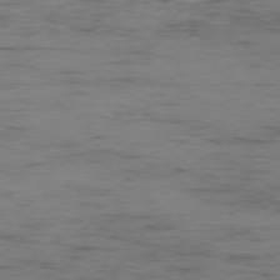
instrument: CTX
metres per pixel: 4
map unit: Ap
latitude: -77.4265
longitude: -81.5371
